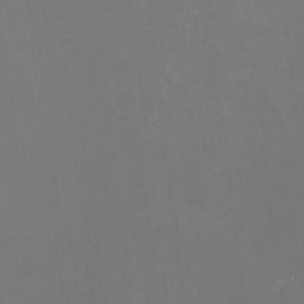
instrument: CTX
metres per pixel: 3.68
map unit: HNhu
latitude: -1.3888
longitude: -4.6113
